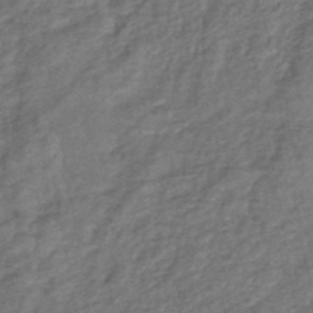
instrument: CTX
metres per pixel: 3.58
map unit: eHb
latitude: -43.3320
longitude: 83.4643
